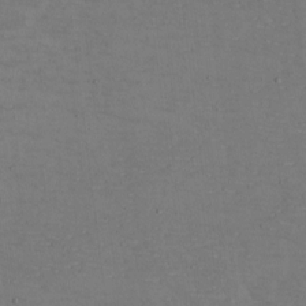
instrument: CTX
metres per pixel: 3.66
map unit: eHh
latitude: -5.1431
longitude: -82.7435
